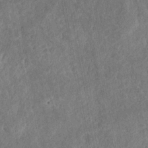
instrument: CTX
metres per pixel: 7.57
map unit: Nhu
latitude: -31.2187
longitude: -61.2915
